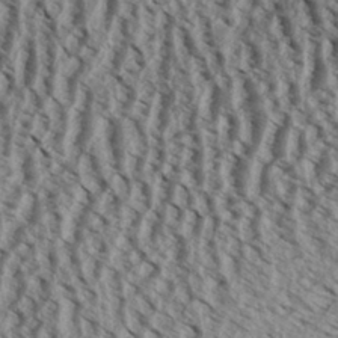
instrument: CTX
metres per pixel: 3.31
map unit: Aa
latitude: 32.6302
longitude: -137.3671
